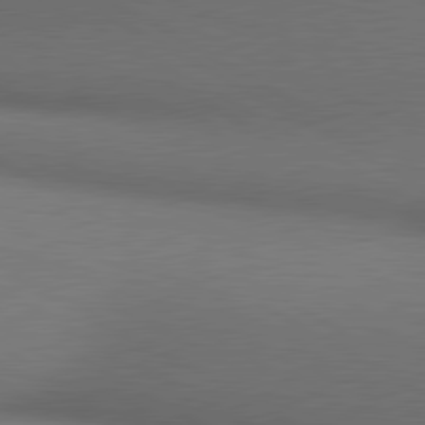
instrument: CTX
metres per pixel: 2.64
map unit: lApd
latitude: 80.5924
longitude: 136.0850
